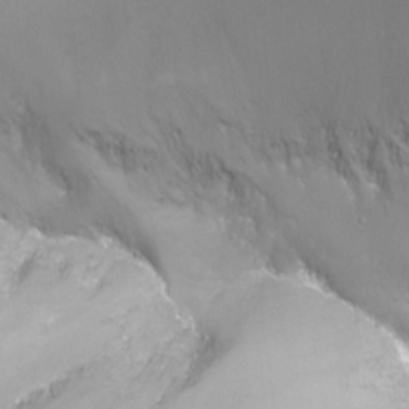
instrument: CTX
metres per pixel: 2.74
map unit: Nhu
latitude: -12.4251
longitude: -67.4615
